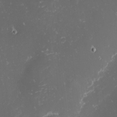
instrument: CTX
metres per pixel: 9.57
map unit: eHh
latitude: -1.5777
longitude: -81.0269
